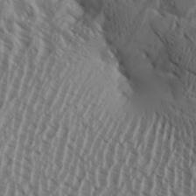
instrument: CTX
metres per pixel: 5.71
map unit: Aa
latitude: 26.9703
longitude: -133.9150
